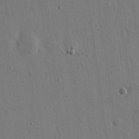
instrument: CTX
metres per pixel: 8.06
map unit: eHh
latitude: 15.8206
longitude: -68.6113
